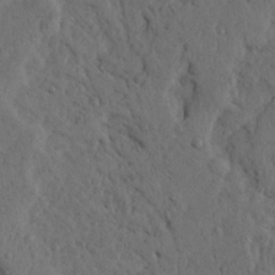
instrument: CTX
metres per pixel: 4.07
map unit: Ave
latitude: 23.5371
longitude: -134.9136
